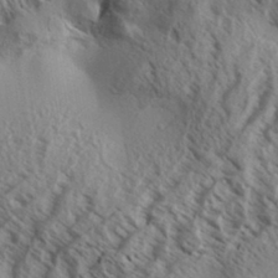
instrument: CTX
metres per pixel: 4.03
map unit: Aa
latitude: 33.2726
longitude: -138.4034
